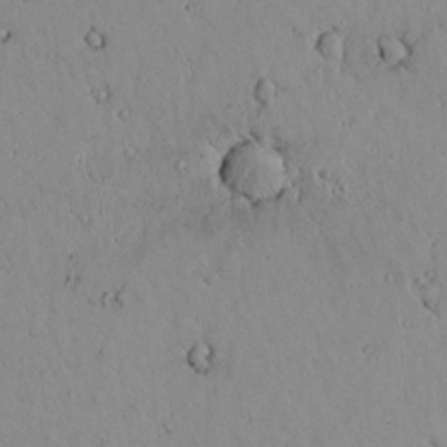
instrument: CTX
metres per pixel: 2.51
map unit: lAvf
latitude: 9.4993
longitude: 168.8597
